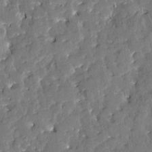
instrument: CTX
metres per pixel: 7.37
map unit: Htu
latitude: -3.6721
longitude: 175.1053
